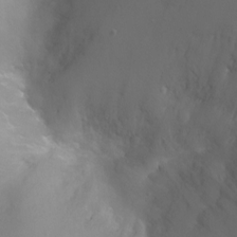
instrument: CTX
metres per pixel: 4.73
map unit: Ht
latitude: -2.6140
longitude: -24.6679
